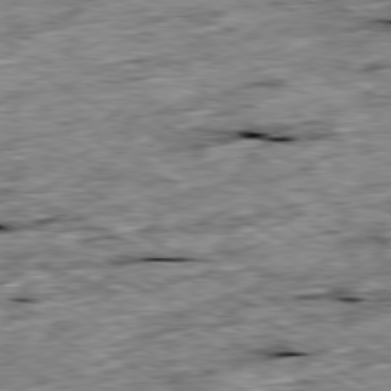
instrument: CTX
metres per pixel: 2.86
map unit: Ap
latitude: -80.4629
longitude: -89.5372
